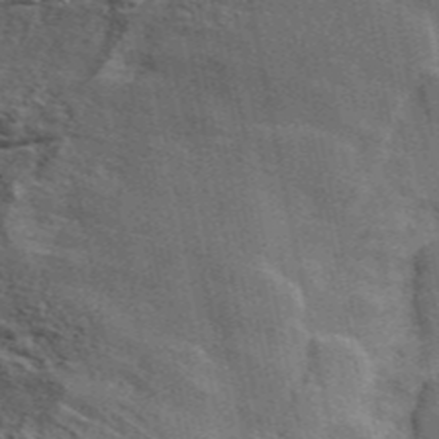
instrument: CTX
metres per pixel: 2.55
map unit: ANa
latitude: 49.5938
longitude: -81.9150
